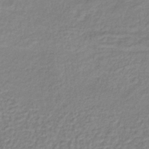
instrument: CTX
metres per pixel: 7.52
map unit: lHb
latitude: -36.2739
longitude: 61.8422
